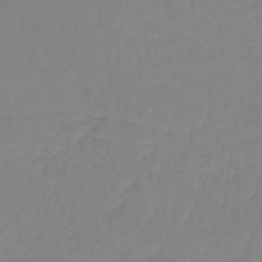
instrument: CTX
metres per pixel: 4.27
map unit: lHb
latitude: -44.6141
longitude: 62.8597
